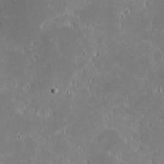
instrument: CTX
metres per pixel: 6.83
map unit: eHh
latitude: -2.0283
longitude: -84.0255
